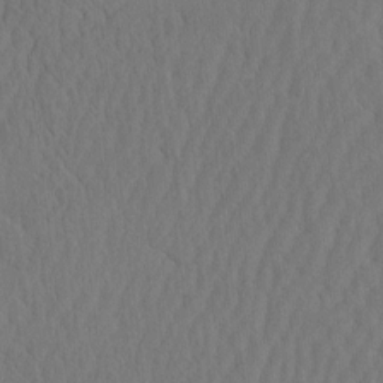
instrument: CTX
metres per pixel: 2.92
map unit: eHh
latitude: -2.6329
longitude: 16.4818
